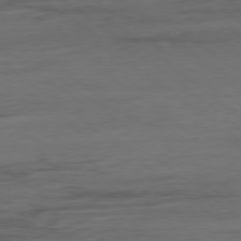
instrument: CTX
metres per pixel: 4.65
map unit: Hpe
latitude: -79.1998
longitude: -19.8583
